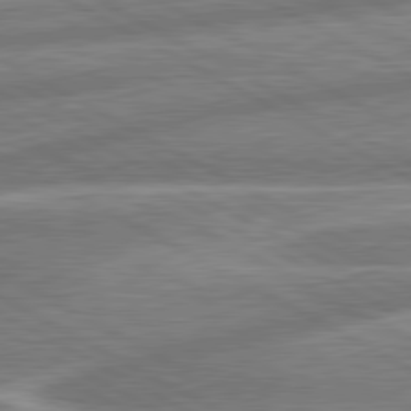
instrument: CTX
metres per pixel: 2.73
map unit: lApd
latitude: 80.7246
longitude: -166.3845
